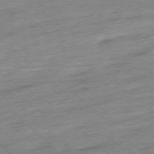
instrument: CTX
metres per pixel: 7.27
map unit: Ap
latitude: -77.5021
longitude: -97.8583
